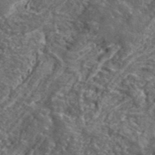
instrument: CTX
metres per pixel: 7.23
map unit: lHvf
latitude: 41.5749
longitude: -89.8206
